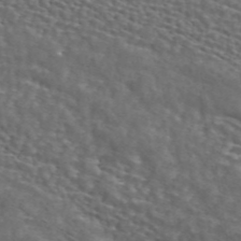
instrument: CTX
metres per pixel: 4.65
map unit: ANa
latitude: 44.7057
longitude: 28.6519
